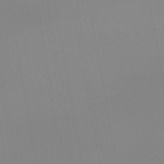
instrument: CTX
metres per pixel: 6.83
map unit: HNb
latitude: -44.8408
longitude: 51.9556
